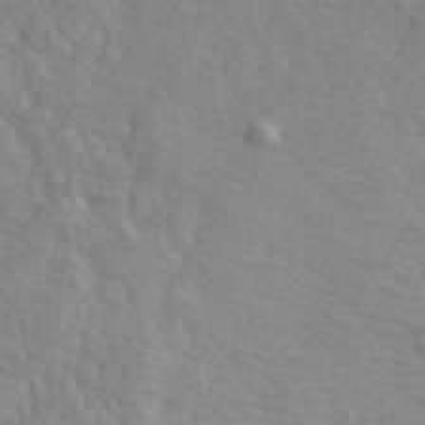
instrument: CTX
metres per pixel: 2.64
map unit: ANa
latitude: 44.0633
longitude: -85.2915
